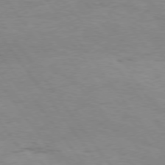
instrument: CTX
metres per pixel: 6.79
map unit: Hpe
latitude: 74.9892
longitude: -143.0836
